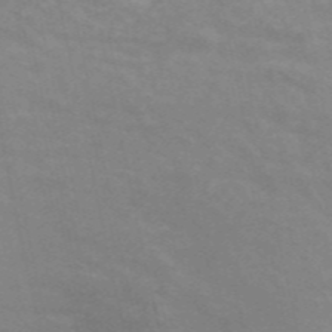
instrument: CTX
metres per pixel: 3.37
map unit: ANa
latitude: 46.6491
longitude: 25.7100
